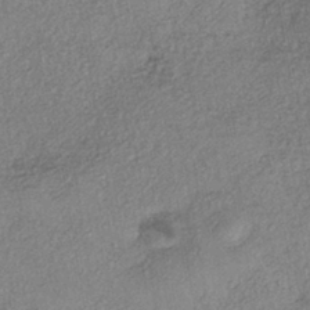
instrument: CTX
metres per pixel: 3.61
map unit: eHh
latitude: -42.2739
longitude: 120.1605
